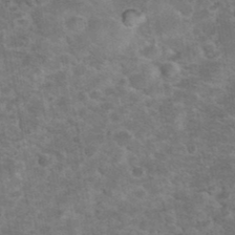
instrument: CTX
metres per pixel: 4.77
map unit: eHh
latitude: 37.4616
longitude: -66.7624
